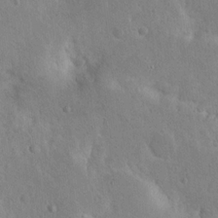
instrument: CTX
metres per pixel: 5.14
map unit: Nhu
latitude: 15.0648
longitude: -29.1781
